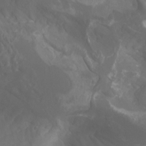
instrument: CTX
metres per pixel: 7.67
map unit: Nhu
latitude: -9.8233
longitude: -75.5938
